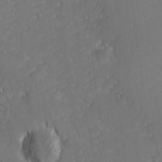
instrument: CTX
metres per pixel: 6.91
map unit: lHvf
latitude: 26.8191
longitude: 142.8596
